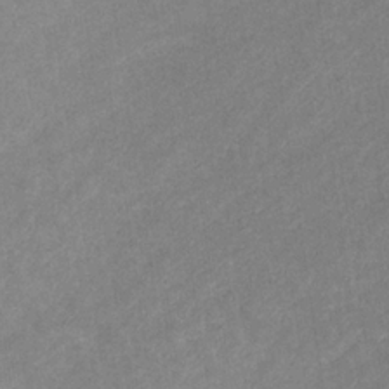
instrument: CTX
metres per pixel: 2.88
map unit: eHb
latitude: -31.8422
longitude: 71.5777
